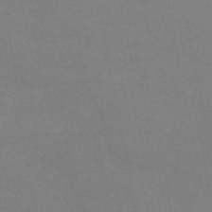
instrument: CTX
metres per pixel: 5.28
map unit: HNb
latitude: -53.6155
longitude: -34.3278
